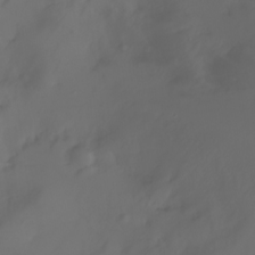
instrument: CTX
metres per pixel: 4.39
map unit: Aa
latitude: -7.6344
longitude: -71.9717
